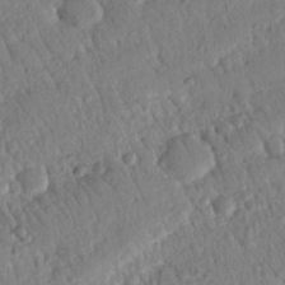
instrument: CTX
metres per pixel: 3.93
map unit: Nhu
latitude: 19.1403
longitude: -78.4790
